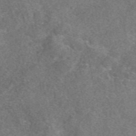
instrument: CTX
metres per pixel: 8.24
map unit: eAb
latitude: 48.1389
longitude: 109.7289
